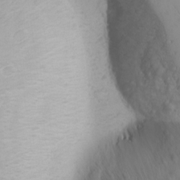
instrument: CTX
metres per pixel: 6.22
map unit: Nhu
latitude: -4.8975
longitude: -80.7057
